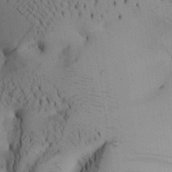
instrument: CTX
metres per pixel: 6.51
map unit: Aa
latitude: 25.3670
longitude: -128.7813
